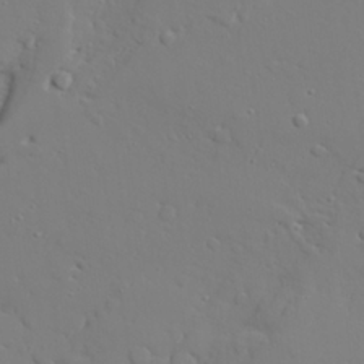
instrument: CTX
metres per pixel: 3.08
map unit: lAvf
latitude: 27.6505
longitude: -108.0822
